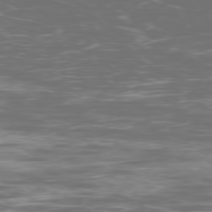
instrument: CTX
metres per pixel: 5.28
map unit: Ap
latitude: -79.1809
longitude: -74.4790
